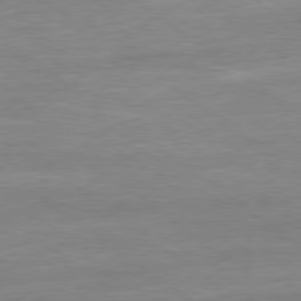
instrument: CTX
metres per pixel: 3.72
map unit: Ap
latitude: -80.1228
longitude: -81.0080
